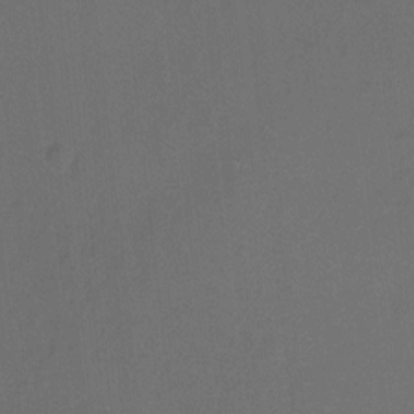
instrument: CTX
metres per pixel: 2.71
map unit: Hto
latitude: -9.9556
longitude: -36.9892
